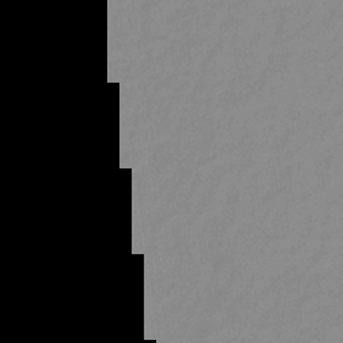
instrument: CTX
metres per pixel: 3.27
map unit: lHb
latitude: -31.9745
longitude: 66.4440
